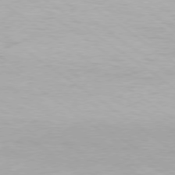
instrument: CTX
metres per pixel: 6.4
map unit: Hpe
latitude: -79.1242
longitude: 9.5210
